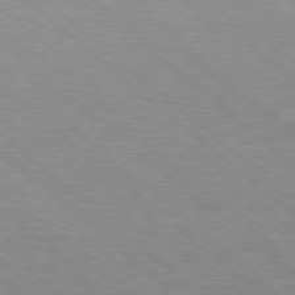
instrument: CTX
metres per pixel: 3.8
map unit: Hpe
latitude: 78.6302
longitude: -140.2144
